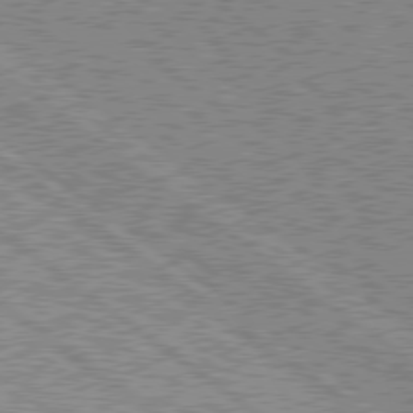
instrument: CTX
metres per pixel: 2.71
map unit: Hpe
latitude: 78.5924
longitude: -169.5371
